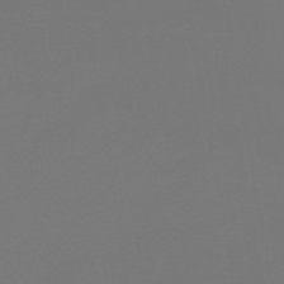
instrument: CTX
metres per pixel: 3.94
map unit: lHb
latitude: -46.2739
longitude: 60.7463
